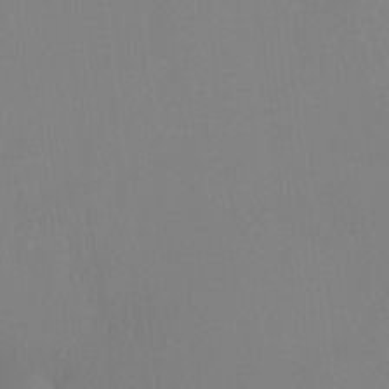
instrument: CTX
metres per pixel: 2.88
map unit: Htu
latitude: -14.4251
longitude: -48.9703
